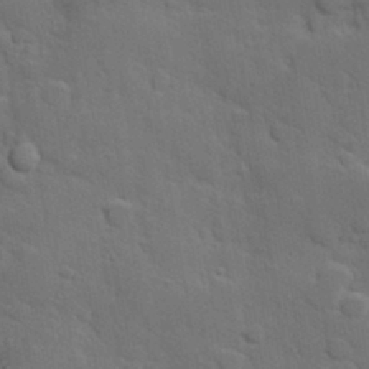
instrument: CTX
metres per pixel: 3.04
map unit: Hve
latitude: 24.8002
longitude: 150.2362
